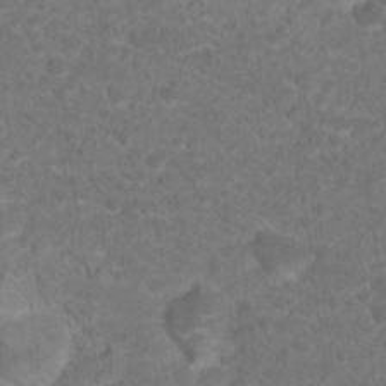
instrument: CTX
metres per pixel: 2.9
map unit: Hto
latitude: 19.0458
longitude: -38.9136
